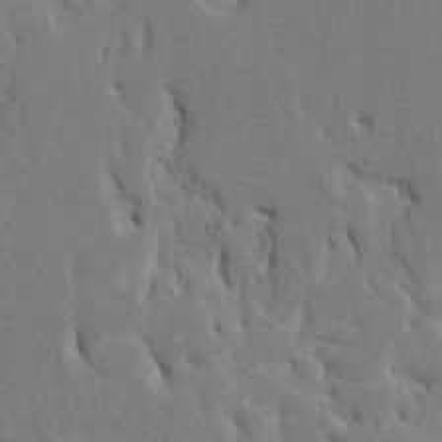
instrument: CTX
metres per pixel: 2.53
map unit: HNhu
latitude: 7.8016
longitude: -3.3292
